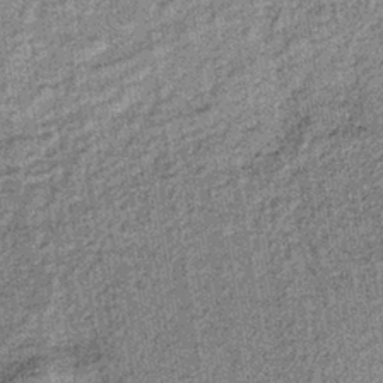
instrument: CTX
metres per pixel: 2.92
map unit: lHb
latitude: -37.1998
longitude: 64.2929
